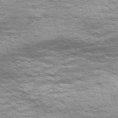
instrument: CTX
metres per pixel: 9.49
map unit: Nve
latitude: -59.0864
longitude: 57.3887
